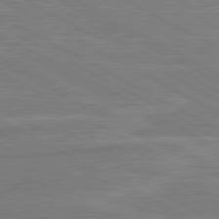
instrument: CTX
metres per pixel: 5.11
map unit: lApd
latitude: 80.9703
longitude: -173.1214
